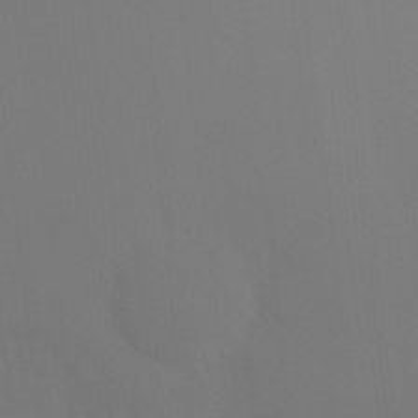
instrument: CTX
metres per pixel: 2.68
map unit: Ht
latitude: -7.5588
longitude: -30.6302
